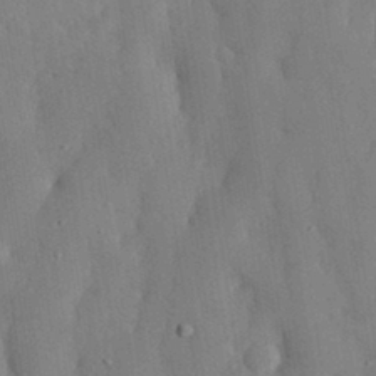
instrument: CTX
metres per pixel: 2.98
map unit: eHh
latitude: 30.0444
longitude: -76.5734
